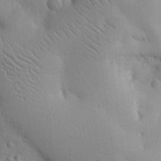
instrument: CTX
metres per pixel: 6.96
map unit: Nhu
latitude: 14.9703
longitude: -78.2523
